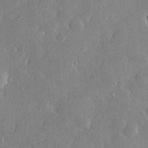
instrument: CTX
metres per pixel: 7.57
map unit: lHvf
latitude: 33.2348
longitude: -90.9325
